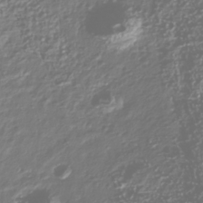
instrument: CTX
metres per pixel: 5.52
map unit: Nhu
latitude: -39.9367
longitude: -82.1955
